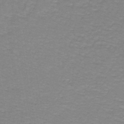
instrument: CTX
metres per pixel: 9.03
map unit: lHb
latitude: -41.4265
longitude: 56.5951
